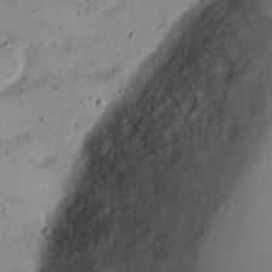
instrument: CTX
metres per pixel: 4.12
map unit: Nhu
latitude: 21.8017
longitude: -70.8569
